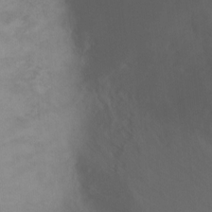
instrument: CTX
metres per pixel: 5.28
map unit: Ht
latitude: 2.1578
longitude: -34.5356
